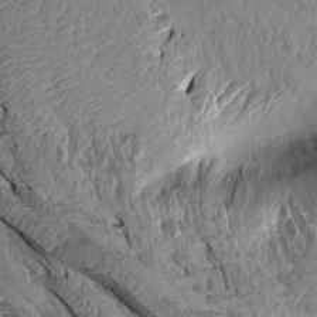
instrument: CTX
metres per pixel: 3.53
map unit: Aa
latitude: 14.8191
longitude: -146.4790
